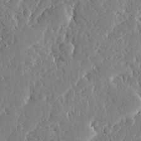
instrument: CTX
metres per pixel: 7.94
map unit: Ave
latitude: 16.7057
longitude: -139.6505
